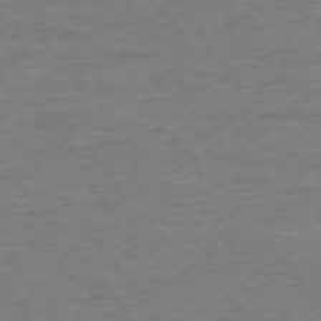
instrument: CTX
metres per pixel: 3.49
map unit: Ap
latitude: -75.4266
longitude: -84.7246
